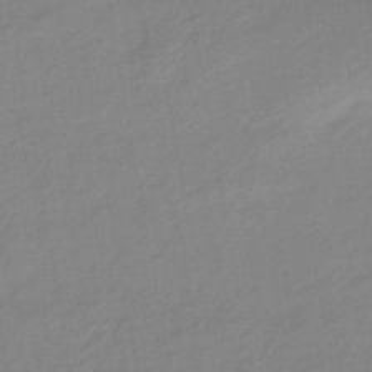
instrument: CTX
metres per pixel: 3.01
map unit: HNhu
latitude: -45.6533
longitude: 90.1039
